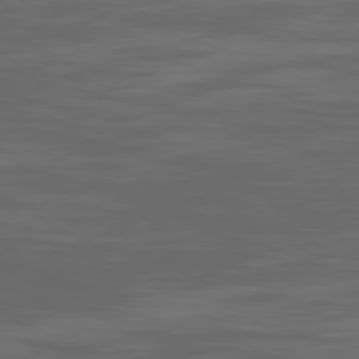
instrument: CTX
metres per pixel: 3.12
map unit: Ap
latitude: -79.8989
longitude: -93.9717
